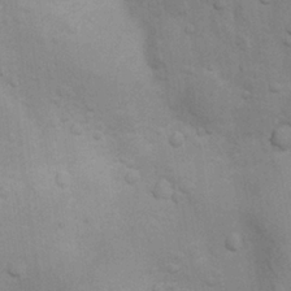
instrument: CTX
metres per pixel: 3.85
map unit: Nhu
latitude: 6.1767
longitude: -24.0255
